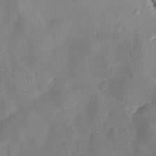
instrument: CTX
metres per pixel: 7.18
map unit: Htu
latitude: -3.1431
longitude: -176.2711
